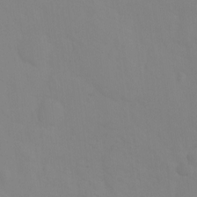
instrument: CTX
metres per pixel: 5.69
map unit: Ht
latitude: -8.9542
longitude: -34.9324
